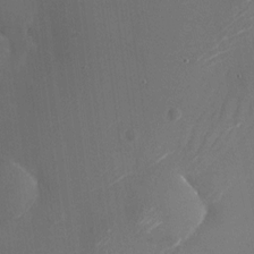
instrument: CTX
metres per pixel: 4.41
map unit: Nhu
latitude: -23.0487
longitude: -72.7436
